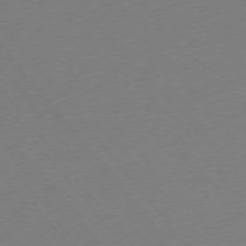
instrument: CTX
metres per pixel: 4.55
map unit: Ap
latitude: -74.8975
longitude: -71.7072
